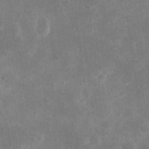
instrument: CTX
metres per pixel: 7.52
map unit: eHh
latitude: 19.3481
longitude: -71.3104
